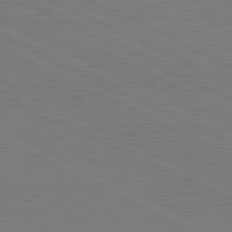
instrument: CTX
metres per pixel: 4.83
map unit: lApd
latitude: 81.4804
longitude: 150.7652
